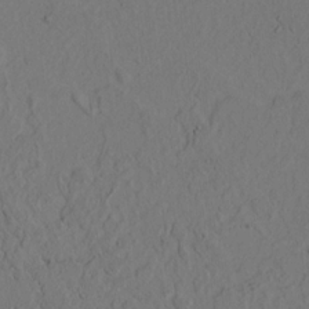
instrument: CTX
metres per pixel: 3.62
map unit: lAvf
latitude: 9.1214
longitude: 165.7289
